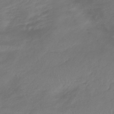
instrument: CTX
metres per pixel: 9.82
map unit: lHb
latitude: -43.0864
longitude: 74.5574
